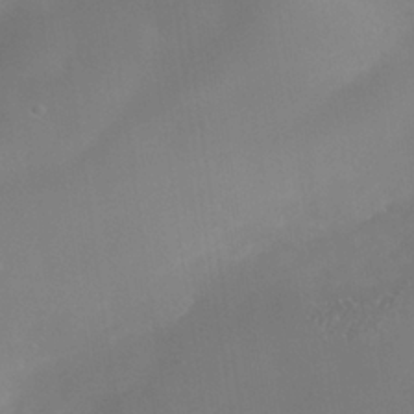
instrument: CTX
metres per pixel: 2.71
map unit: Nhe
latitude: -38.2362
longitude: -119.8394
